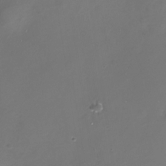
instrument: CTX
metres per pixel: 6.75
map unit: Nhe
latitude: -32.7275
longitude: -88.7436
